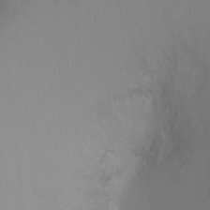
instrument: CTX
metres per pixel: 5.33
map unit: Ht
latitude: -9.1242
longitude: -36.9325
